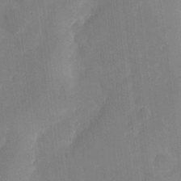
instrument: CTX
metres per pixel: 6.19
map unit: eHh
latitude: 4.3278
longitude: -67.7071
